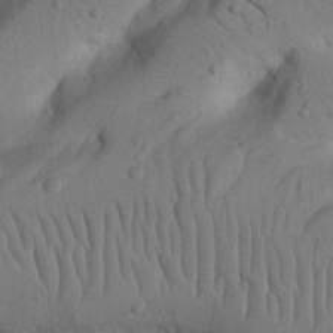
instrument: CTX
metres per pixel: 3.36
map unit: Nhu
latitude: 22.2711
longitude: -74.9703
